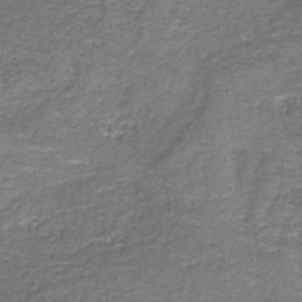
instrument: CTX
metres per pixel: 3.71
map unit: HNb
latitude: -36.8786
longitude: 51.1998
